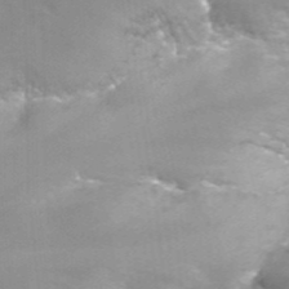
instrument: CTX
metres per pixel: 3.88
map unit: Nhu
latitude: -12.9542
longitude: -66.3278
